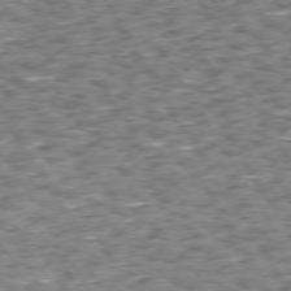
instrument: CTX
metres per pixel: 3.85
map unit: Hpe
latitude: 73.5183
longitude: -130.1389
